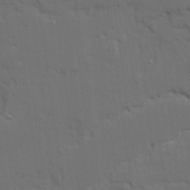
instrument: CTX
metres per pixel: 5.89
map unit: Ave
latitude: 19.9906
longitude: -128.7246
